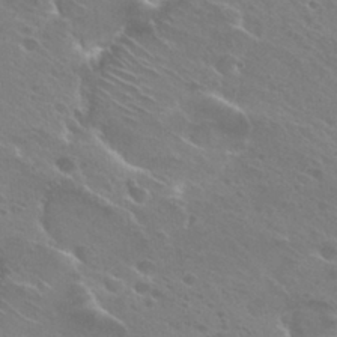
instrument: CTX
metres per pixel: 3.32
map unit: Hto
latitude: 26.5924
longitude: -39.8205
